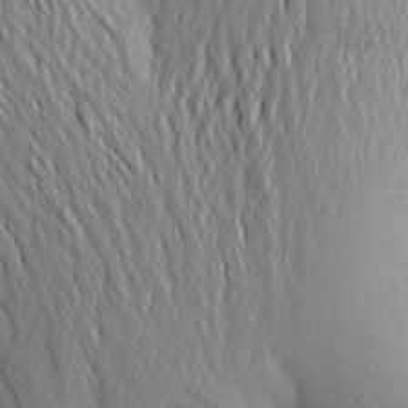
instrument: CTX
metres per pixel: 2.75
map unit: Aa
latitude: 25.4426
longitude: -149.1214
